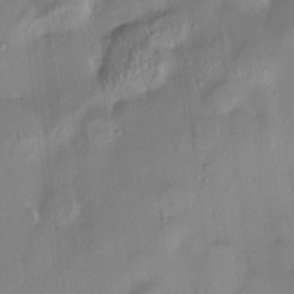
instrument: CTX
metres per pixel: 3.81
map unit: HNhu
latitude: 2.4223
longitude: 8.7841
